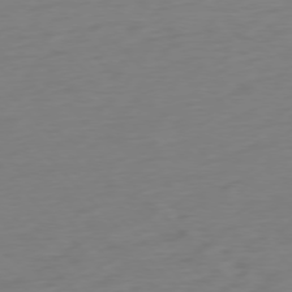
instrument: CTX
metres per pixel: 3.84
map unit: Ap
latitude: -76.9353
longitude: -79.1592
